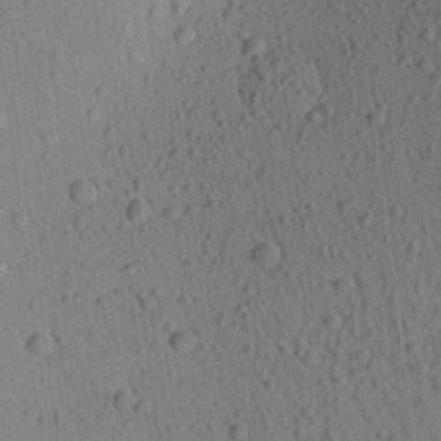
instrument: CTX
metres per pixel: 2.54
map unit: Aa
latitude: 22.0255
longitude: -139.4804
